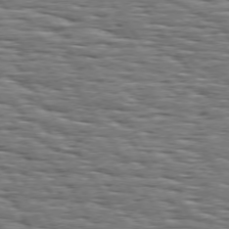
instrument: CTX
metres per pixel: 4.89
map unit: Hpe
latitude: 74.0255
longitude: -138.1578
